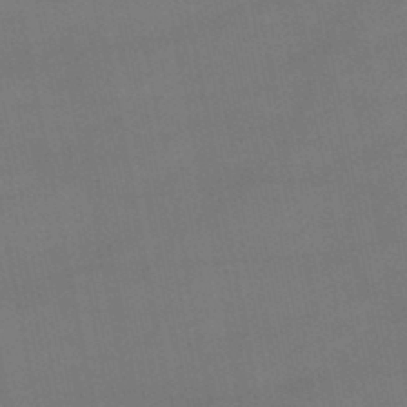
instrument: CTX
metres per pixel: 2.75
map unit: lHb
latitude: -46.9541
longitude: 73.7288
